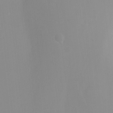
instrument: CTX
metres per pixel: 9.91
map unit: Ht
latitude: -6.4062
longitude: -20.2901
